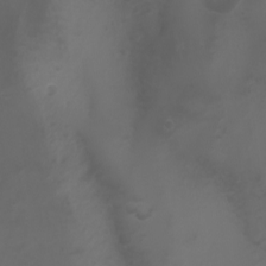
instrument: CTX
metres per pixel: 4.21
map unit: Nhu
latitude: -5.8611
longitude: -79.7450
